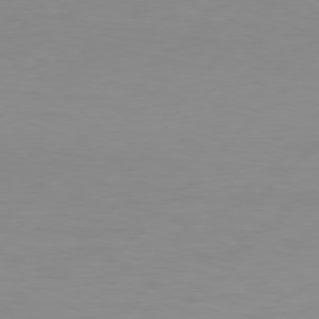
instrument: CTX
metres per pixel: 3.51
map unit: Hpe
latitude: 77.6316
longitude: -123.3293
